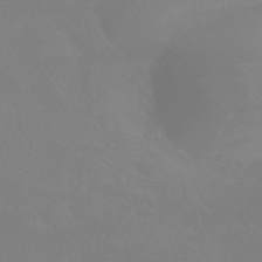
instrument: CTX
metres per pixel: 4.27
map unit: HNhu
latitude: -41.4454
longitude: 93.7478
